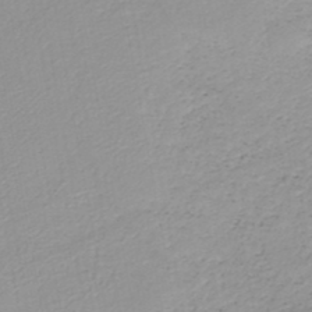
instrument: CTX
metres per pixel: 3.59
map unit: HNb
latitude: -45.7667
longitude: -43.5560
